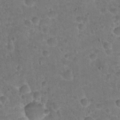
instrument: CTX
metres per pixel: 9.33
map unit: Hto
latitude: 21.6127
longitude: -48.2900
